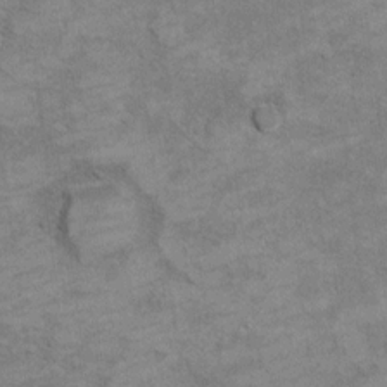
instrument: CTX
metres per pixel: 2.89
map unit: Ht
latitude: 9.6694
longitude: -36.8380
